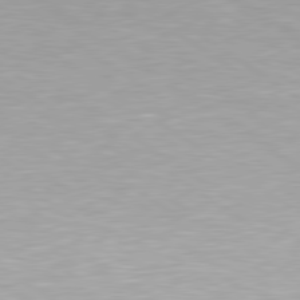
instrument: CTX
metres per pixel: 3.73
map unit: lApd
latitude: 79.4805
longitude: -154.2145
